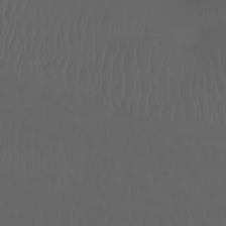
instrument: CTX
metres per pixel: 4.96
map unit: Nhu
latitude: -7.6155
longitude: -84.3089
